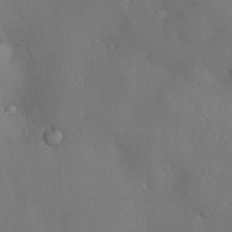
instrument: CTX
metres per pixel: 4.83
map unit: Hve
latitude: -9.9556
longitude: 175.0486
